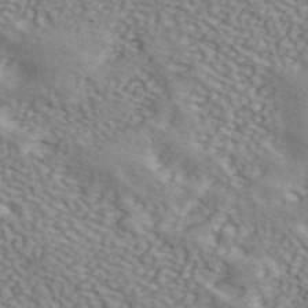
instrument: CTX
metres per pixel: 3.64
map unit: ANa
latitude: 41.8016
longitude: 50.9919
